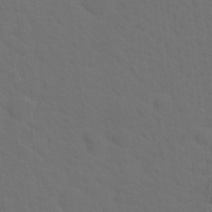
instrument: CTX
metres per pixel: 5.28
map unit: Hto
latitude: 19.4993
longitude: -39.7072
